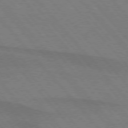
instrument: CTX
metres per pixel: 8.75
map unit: lApd
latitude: 75.1025
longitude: -81.0836
